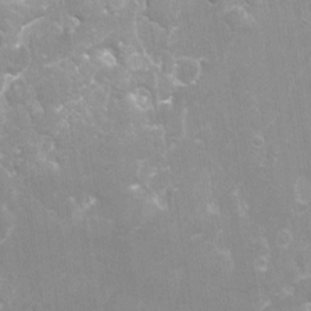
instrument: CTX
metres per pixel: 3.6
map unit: Hto
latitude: -8.3684
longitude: -43.3482
